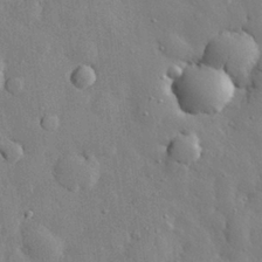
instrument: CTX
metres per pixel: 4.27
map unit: eHh
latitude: 28.7813
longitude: -78.7247
